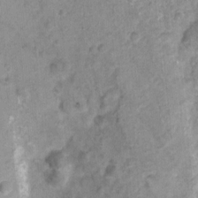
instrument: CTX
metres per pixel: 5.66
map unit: Nhu
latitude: 4.6679
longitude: -18.1011
